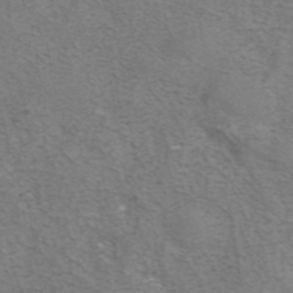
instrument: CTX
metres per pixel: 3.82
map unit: eAb
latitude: 42.0633
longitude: 105.7666
